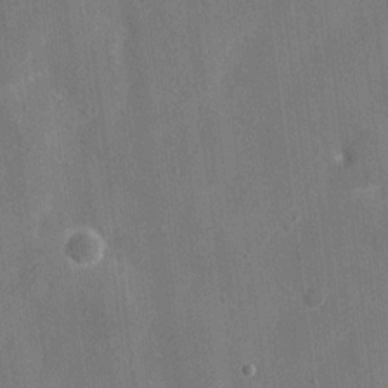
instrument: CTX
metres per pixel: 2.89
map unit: eHh
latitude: 8.6113
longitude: -68.1956
